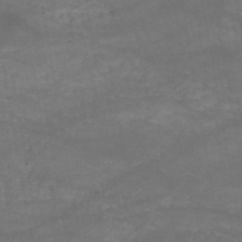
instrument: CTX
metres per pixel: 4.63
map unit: HNb
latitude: -51.1998
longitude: -39.8772
